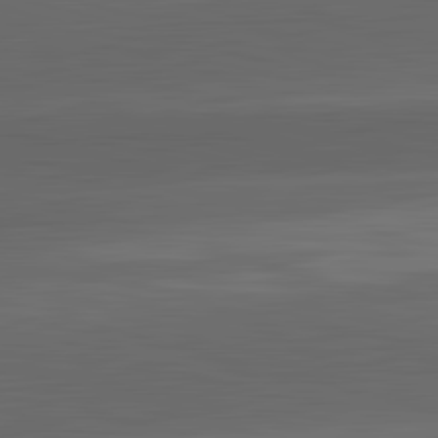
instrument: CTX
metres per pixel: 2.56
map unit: lApd
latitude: 83.6127
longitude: -132.4223
